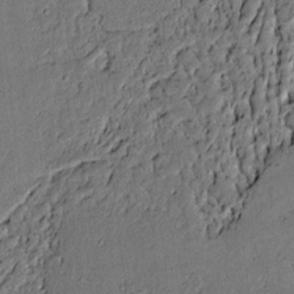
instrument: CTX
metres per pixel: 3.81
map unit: lAvf
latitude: 4.5924
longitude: 168.9730
